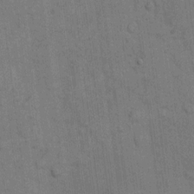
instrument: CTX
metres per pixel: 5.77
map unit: eHh
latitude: 10.6113
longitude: -66.2144
